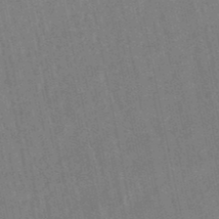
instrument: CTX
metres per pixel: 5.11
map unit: lHb
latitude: -48.3684
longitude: 80.4062
